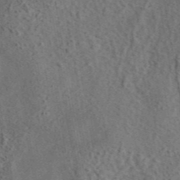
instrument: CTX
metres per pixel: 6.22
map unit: eAb
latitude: 43.6127
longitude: 115.9556
